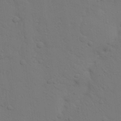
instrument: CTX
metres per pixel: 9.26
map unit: Nhu
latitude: 22.8758
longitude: -73.3671
